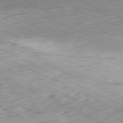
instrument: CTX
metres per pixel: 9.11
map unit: Hpe
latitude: -81.2943
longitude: 10.9164
